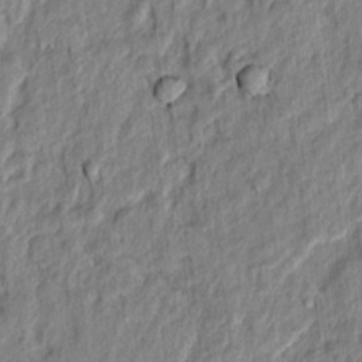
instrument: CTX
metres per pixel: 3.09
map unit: lAvf
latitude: 6.9892
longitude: 166.4629
